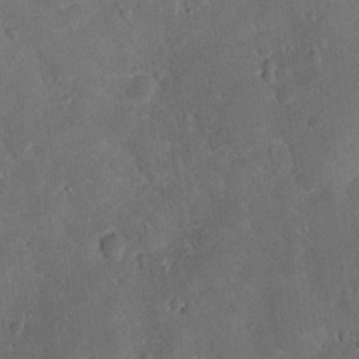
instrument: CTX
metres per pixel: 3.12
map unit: lHvf
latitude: 13.0837
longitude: 178.3873
